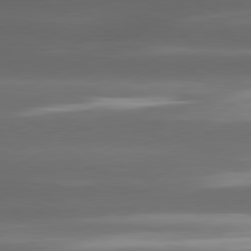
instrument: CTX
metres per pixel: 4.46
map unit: lApd
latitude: 80.9514
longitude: -142.7435
